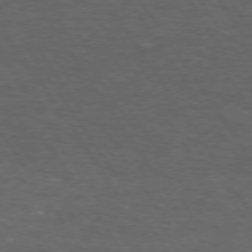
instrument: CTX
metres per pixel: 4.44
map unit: Hpe
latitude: 73.2537
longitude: -125.1214
